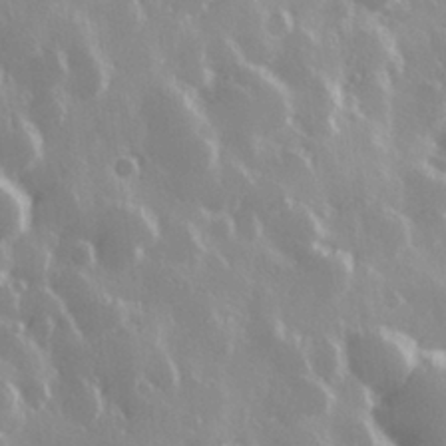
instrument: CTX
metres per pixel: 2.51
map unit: Hve
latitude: 28.8758
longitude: 146.9730
